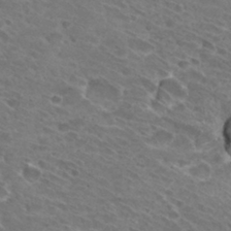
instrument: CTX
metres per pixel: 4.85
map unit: Hto
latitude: 31.1026
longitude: -44.1200
